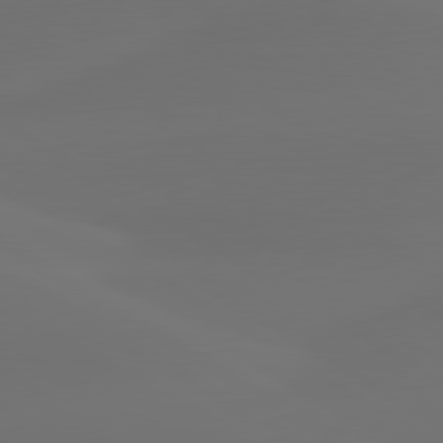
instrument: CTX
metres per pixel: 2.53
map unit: lApd
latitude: 80.2711
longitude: -84.8758
